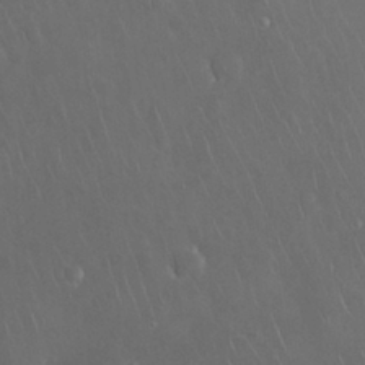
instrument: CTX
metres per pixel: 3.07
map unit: Nhu
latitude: 28.1200
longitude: -66.9513
